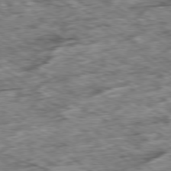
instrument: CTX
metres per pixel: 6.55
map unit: Ap
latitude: -79.6344
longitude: -86.4223
